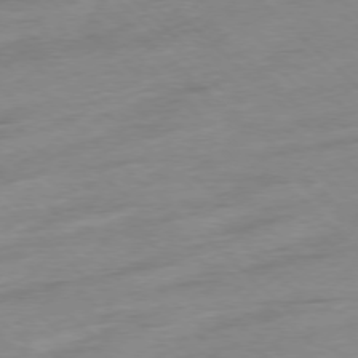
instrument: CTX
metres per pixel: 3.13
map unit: Ap
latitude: -77.4454
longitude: -97.6883
